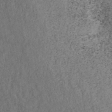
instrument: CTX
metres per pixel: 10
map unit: ANa
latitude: 39.2537
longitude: 22.4629
